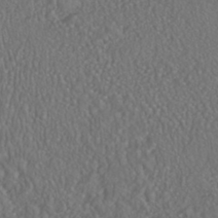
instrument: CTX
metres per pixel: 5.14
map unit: HNhu
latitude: -46.2928
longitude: 104.4440
